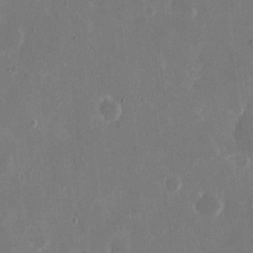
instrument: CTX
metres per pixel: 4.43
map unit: eHh
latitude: 8.1389
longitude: -68.9514
